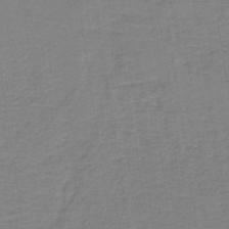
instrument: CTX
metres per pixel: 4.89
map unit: lHb
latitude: -40.7085
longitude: 53.1053
